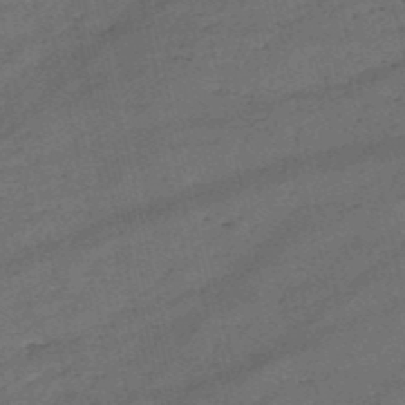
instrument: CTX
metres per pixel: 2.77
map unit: HNb
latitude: -51.0675
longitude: -41.0458
